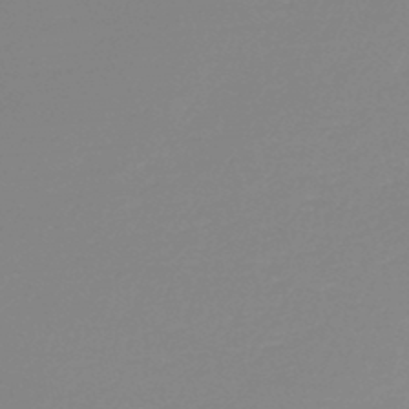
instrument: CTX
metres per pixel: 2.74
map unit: lHb
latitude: -46.2550
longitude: 64.2551
